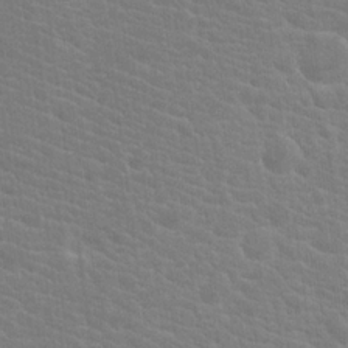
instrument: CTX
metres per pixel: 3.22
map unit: Hto
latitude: 20.0822
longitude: -40.0255
